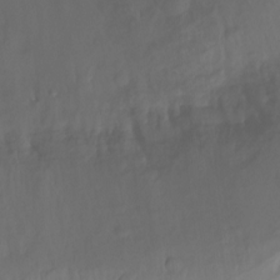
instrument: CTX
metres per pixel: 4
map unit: Ht
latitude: -14.1228
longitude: -57.2725
